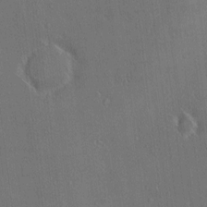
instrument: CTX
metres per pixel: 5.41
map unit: HNhu
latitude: 4.4601
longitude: 4.1794
